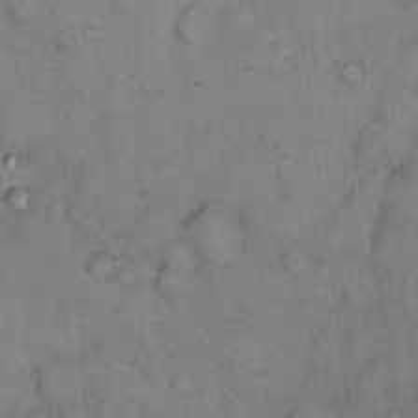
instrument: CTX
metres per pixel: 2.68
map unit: eHh
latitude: 15.2915
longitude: -64.0255
